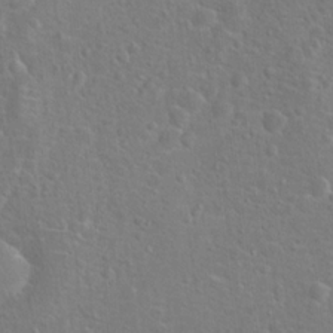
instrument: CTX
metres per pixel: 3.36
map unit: Hto
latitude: 17.4049
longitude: -42.2901
